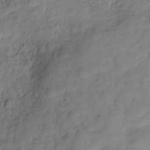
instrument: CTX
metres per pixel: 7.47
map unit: Hve
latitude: -29.5021
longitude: 93.7100
